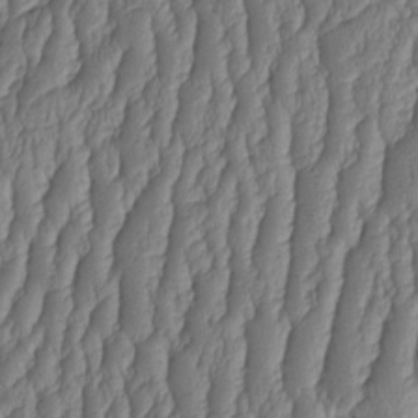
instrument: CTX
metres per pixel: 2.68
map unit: HNhu
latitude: -2.3495
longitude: 13.5777
